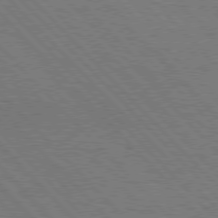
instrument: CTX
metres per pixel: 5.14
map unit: Hpe
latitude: 77.1592
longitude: -126.3467
